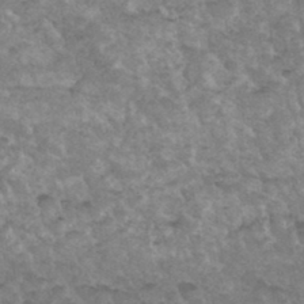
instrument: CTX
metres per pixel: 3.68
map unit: Hto
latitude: 35.9717
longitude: -49.8583
